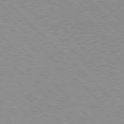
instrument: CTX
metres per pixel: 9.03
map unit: Hpe
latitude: 77.8583
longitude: -152.8191
